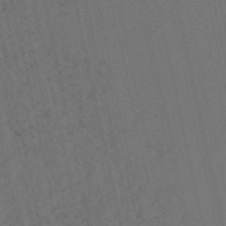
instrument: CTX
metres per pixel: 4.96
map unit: HNb
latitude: -55.0298
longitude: -41.3859
